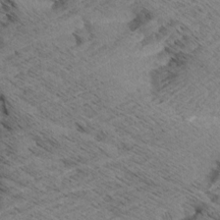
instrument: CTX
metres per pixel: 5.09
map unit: Aa
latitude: 8.2334
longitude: -138.9892
